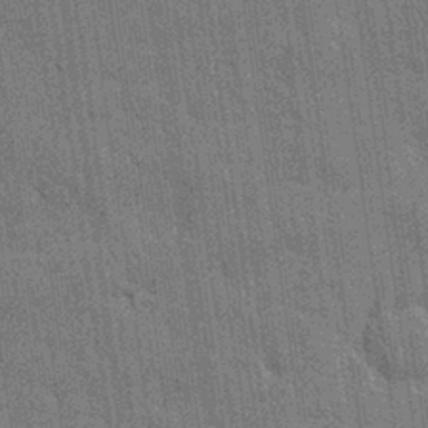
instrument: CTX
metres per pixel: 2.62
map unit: Nhu
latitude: 28.6490
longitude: -68.2901
